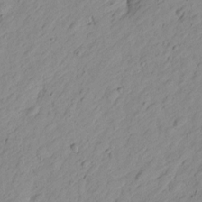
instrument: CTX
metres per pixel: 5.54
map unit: Htu
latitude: -1.1432
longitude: -175.1592
